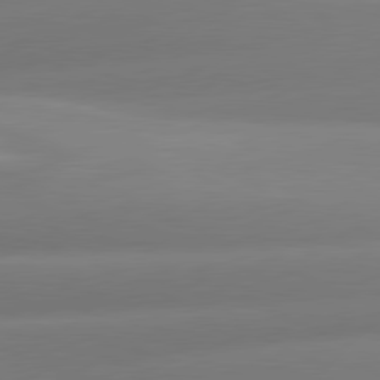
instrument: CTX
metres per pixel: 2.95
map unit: lApd
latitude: 80.7246
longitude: -161.0836
